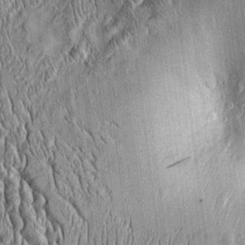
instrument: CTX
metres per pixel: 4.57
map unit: Htu
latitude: -4.2361
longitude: 157.8233
